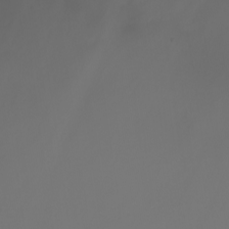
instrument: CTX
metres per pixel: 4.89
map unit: Nhu
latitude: -7.4454
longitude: -85.4238
